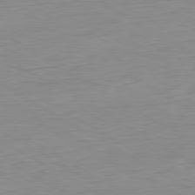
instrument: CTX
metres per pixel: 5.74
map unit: Ap
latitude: -80.8597
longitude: -79.1214
